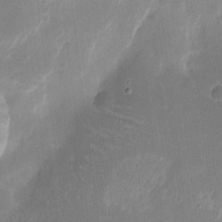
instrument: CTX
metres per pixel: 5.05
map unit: eHh
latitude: 9.1781
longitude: -71.1403
